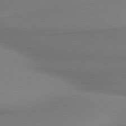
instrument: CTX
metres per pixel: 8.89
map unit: lApd
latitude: 80.0444
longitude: 174.1416
